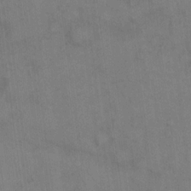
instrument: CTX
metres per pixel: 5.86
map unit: eHh
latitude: 14.6113
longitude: -62.7058
